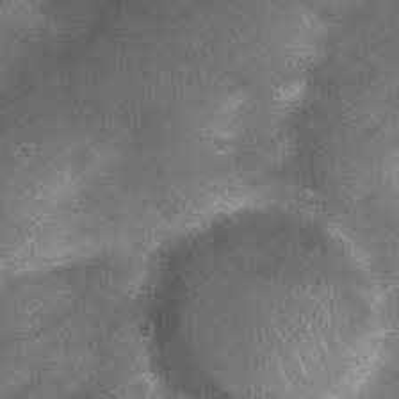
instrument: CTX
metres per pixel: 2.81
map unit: Nhu
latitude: 2.1955
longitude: -17.8772
